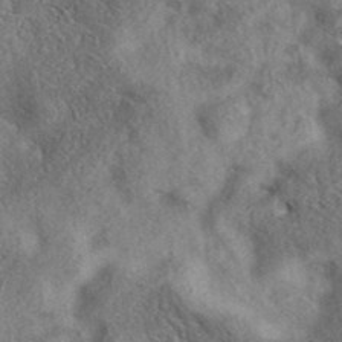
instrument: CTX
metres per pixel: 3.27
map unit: eAb
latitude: 38.8569
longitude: 112.4818
